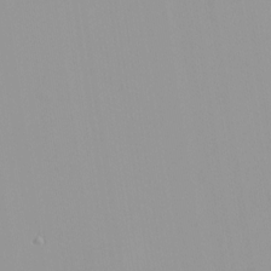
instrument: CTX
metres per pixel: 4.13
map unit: HNhu
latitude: -0.0850
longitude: -6.0822
